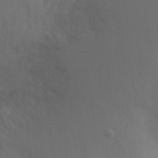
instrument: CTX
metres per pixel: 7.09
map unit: Ht
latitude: -5.1053
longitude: -25.6127
